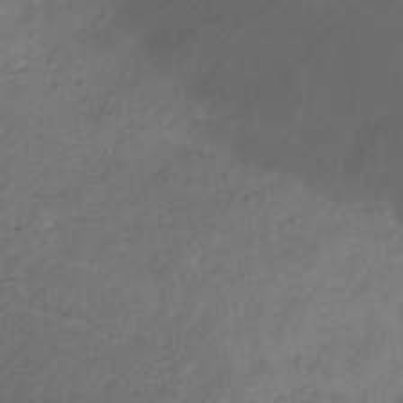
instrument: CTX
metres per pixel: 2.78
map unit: eHb
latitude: -32.0094
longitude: 68.5006
